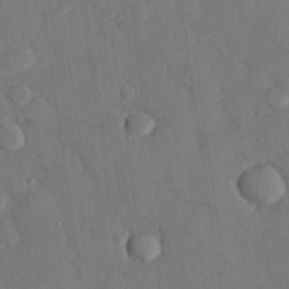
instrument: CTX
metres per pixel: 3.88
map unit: eHh
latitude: 27.9339
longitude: -80.5168
